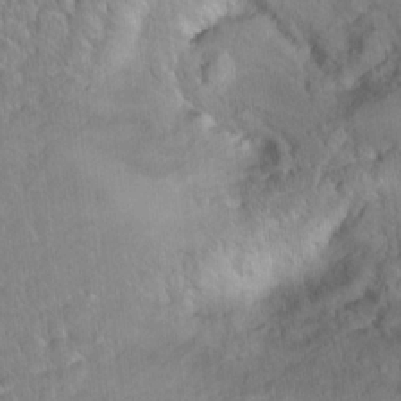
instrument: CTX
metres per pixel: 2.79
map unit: Ht
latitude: 14.8191
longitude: -39.8961
